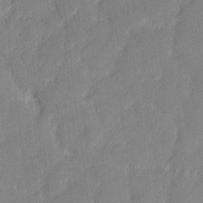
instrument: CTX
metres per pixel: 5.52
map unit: eHh
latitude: 3.5938
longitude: -74.6113
